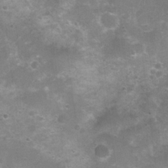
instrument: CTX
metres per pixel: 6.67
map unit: Nhu
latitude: 8.3467
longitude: -21.7261
